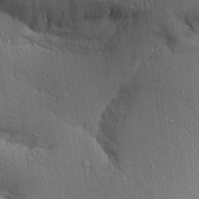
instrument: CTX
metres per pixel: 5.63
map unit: Aa
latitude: 22.9703
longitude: -144.5168
